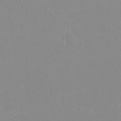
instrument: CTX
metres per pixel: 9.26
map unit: Htu
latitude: -6.5762
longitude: -71.1214
